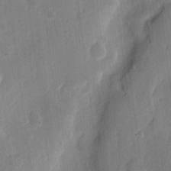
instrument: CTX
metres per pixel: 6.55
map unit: eHh
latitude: 7.4993
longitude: -71.0836
